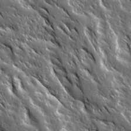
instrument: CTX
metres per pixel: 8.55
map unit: Ave
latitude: 15.0081
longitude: -132.8569
